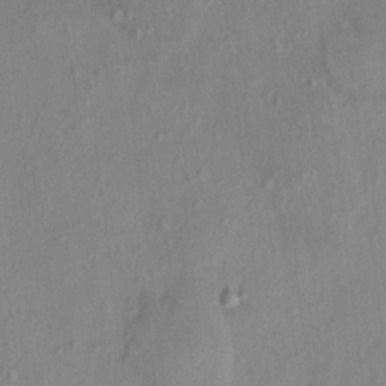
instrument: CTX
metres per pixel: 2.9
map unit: HNhu
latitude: 4.3278
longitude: 6.8219
